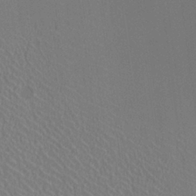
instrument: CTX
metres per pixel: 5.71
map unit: HNhu
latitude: -0.7841
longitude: -1.3670
